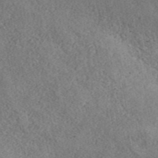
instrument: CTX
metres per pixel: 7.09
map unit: ANa
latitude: 44.3089
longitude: 45.1431
